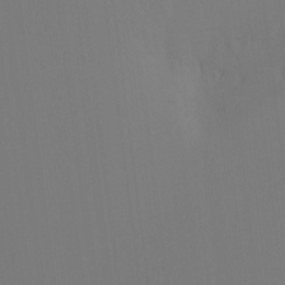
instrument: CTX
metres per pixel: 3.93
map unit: Hto
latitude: -10.7463
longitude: -40.4789
